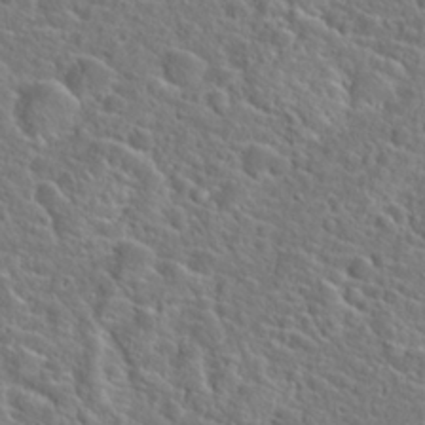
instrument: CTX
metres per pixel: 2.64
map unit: Hto
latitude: 23.3671
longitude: -45.4048
